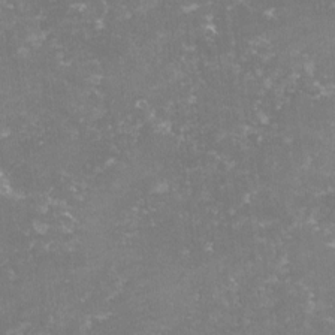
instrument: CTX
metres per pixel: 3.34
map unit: lHvf
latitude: -14.7086
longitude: -99.0647
